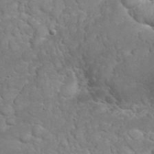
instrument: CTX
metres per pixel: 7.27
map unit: eHh
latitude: 32.4223
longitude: -62.5546
